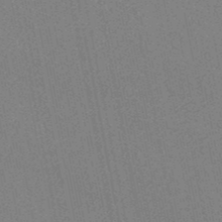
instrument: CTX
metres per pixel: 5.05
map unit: HNb
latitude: -49.3510
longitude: 59.0675
